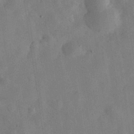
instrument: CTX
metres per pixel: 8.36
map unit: eHh
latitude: 31.0648
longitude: -75.8205
